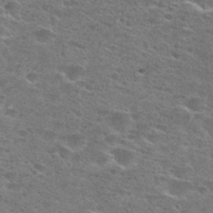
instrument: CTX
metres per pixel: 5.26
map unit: Hto
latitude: 27.9906
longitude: -47.1404
